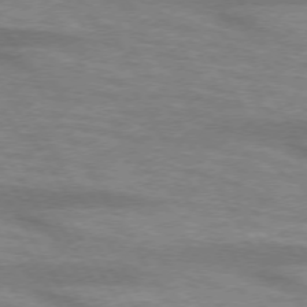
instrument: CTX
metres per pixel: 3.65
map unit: lApd
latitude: 73.4616
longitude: -55.7827
